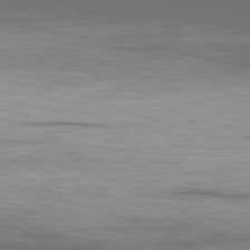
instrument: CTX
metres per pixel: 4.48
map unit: Ap
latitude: -81.0676
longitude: -59.1970
